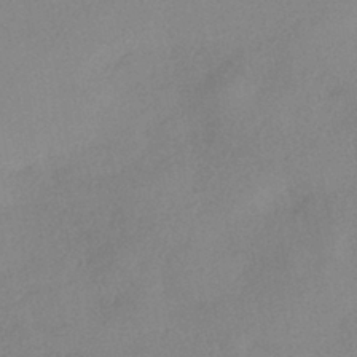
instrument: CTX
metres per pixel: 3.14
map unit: eHh
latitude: -40.9542
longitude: 120.3873
